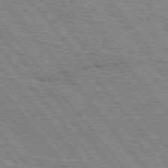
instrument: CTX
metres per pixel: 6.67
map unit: Hpe
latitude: 75.6883
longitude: -153.3671
